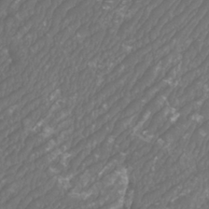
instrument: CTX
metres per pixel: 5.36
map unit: Htu
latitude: -10.1984
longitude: -74.0822
